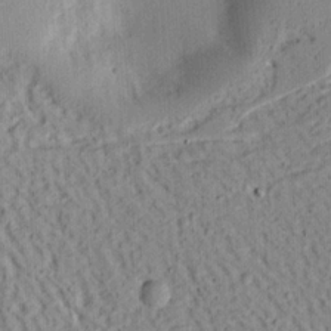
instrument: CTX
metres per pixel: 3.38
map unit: Ht
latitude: 13.2726
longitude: -74.3467
